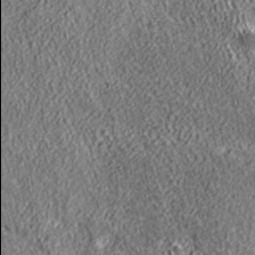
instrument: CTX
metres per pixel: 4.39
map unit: lHvf
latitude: 40.1010
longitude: -85.9906
